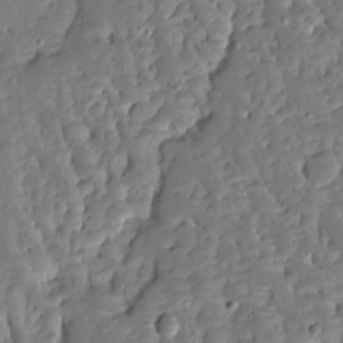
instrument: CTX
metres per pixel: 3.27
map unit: Ave
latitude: 12.9514
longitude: -137.6694
